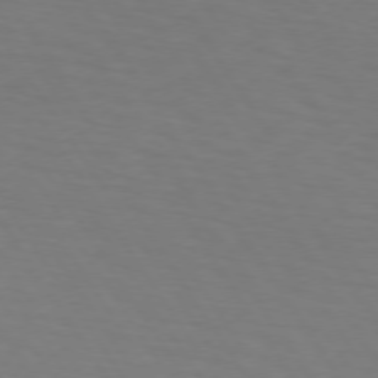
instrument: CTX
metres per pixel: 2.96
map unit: lApd
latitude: 73.6127
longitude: -75.4238
